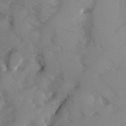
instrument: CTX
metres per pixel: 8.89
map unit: Ave
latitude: -10.0850
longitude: -117.9528
